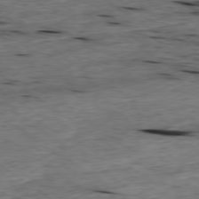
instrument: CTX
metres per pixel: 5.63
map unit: Ap
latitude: -79.1620
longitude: -90.9703
